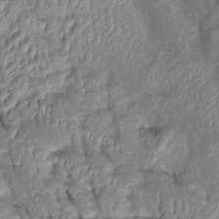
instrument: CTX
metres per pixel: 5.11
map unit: Htu
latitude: 0.1577
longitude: 148.7841
